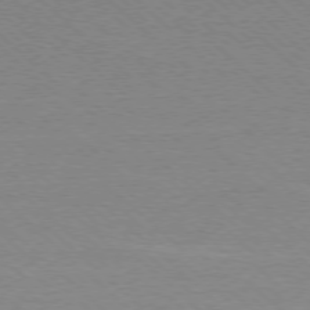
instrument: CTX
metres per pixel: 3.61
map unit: Ap
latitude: -78.0850
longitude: -61.8772
